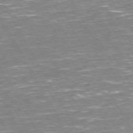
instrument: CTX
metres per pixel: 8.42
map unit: Hpe
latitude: 72.1767
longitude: -123.7450
